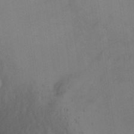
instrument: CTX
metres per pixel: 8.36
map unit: Hto
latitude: -12.3306
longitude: -40.4601
